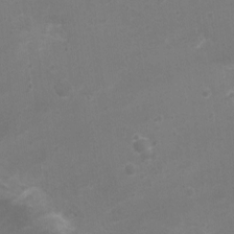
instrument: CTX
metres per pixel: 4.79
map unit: Ht
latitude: -1.1432
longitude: -16.5735
